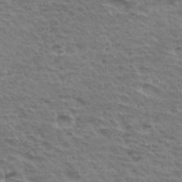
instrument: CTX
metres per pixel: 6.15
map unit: Hto
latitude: 35.2537
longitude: -43.9906
